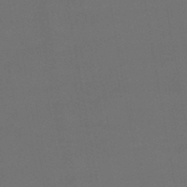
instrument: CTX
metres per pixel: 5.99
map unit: HNhu
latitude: -48.6141
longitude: 99.7289
